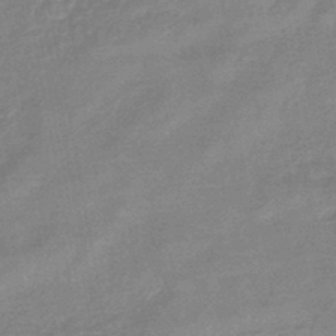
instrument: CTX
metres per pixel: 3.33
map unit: eHb
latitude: -45.4454
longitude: 82.1984
